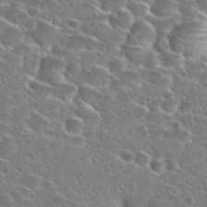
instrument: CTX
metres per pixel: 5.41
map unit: Hto
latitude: 25.9906
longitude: -47.7261
